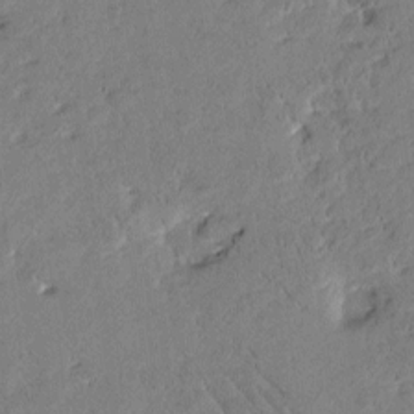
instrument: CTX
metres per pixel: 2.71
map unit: Htu
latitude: -1.8234
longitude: 175.7288
